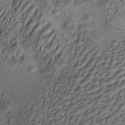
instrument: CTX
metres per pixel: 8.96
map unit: eHh
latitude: -1.1809
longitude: 15.5210
